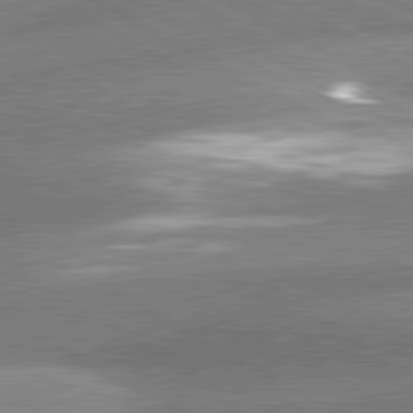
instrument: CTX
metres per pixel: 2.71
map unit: lApd
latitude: 81.0080
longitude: -162.7625
